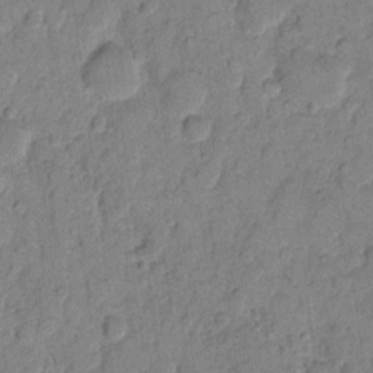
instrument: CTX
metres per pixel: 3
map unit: eHh
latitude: 10.5168
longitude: -65.3671
